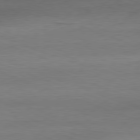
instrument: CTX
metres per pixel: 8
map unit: Ap
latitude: -81.5777
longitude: -79.4427
